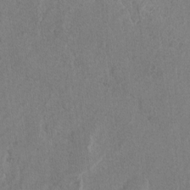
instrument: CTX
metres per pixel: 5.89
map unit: lAvf
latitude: -6.5573
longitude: -114.7246
